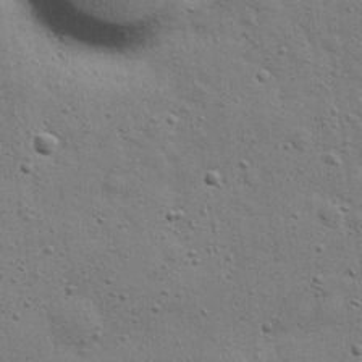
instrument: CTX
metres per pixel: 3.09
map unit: eHh
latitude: 24.4601
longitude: -69.4616
